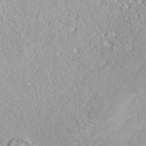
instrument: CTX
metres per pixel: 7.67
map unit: ANa
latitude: 36.6302
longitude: 13.4455
